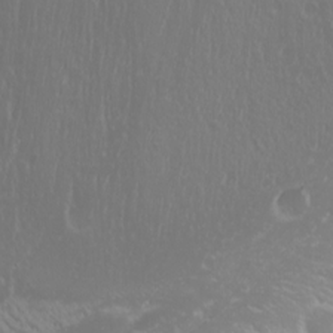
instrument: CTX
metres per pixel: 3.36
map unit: Nhu
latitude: -0.1228
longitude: -79.3860
